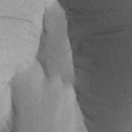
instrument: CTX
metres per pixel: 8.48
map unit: Aa
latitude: 25.4615
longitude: -149.3482
